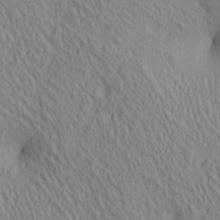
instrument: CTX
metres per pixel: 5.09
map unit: lAa
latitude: 4.7246
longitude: -116.9514
